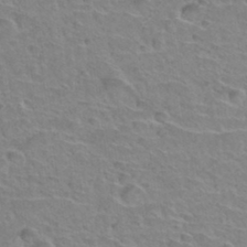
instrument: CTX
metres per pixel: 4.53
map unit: Hto
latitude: 33.6316
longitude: -39.5749
